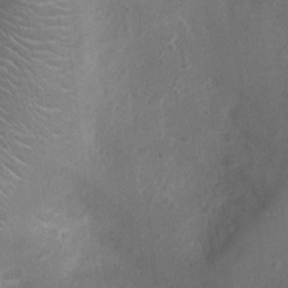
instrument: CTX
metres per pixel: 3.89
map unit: Ht
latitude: -3.6532
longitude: -15.8395
